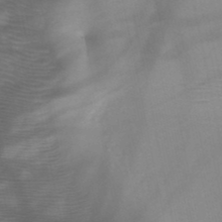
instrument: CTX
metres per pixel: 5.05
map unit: HNb
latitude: -47.6722
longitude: -41.2159
